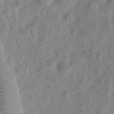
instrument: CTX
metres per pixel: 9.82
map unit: eHh
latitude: 10.5924
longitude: -74.1011
